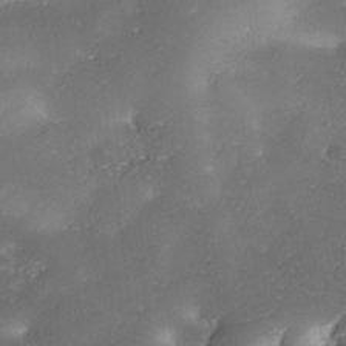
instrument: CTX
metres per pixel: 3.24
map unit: Ave
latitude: -10.4440
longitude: -122.0822
